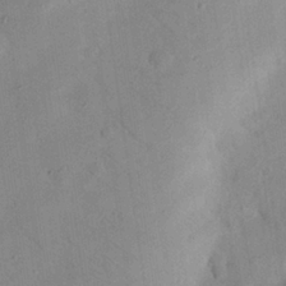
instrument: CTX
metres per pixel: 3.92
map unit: Nhu
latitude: 24.7057
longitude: -74.0633
